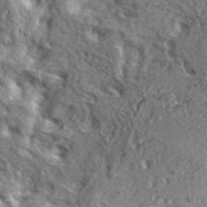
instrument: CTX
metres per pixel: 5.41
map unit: lHvf
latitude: 37.1026
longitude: -87.8016
